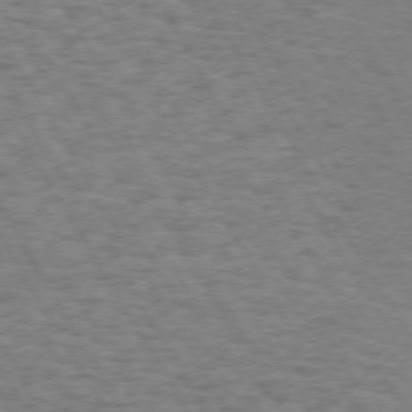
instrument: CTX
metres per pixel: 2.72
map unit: Hpe
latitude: 73.0648
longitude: -129.6316
